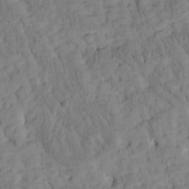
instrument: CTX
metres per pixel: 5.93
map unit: Htu
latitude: -4.1039
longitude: 173.8044
